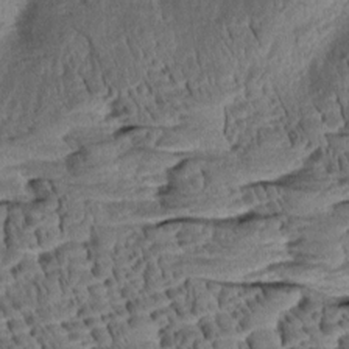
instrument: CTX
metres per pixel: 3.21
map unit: Aa
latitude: 8.3845
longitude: -133.4426
